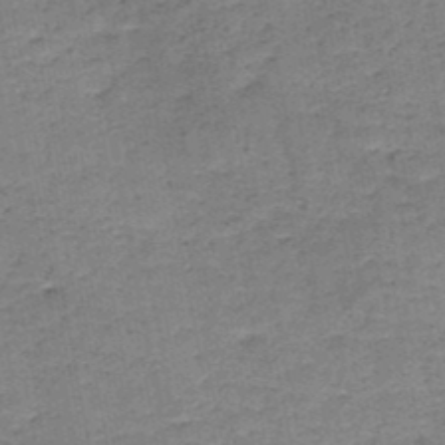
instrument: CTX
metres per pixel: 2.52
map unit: HNb
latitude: -49.3510
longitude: -40.2333
